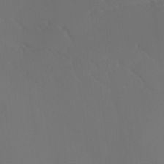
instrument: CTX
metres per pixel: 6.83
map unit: Ave
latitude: 1.5938
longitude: -113.5560
